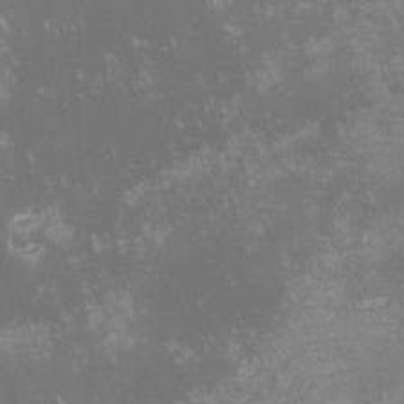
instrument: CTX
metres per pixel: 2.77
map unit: lHvf
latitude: -13.5777
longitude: -103.7260
